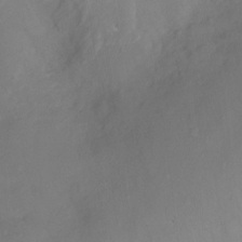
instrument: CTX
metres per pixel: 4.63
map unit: Ht
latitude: -4.7652
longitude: -26.7057
